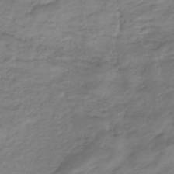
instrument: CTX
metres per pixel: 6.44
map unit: lHb
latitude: -33.5966
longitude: 66.1984
